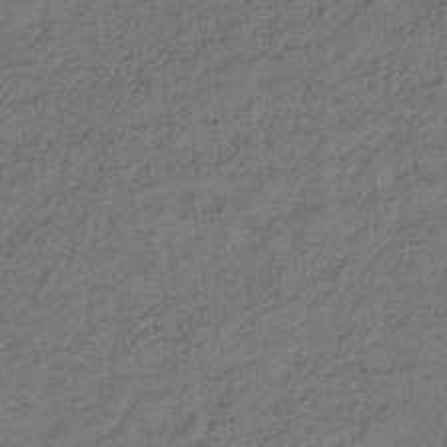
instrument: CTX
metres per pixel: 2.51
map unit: HNb
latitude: -32.1606
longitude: 63.0864
